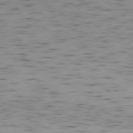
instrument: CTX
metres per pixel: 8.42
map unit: Ap
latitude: -80.4818
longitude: -71.1403
